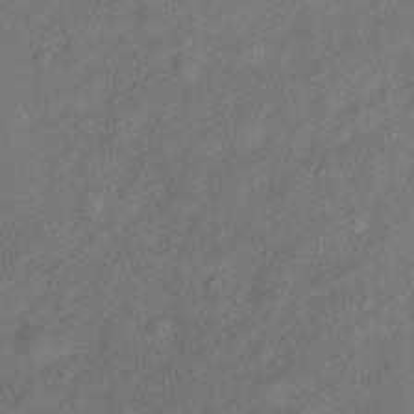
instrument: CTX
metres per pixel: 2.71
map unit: Ht
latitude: 11.3293
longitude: -40.4412
